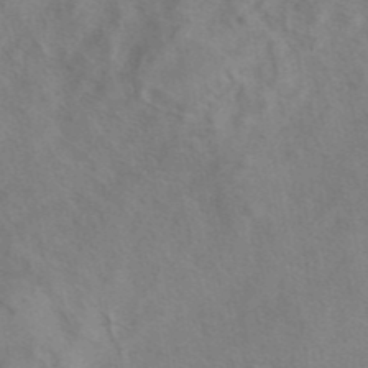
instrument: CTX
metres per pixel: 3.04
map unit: eAb
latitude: 41.5938
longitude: 104.1983
